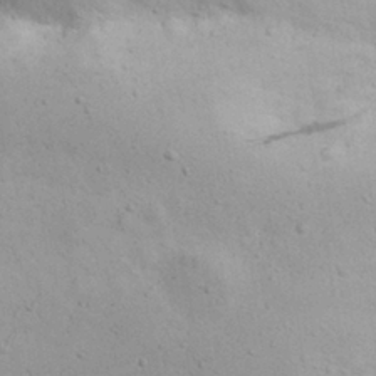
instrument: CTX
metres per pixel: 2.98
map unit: eHh
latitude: 24.4412
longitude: -72.6113
